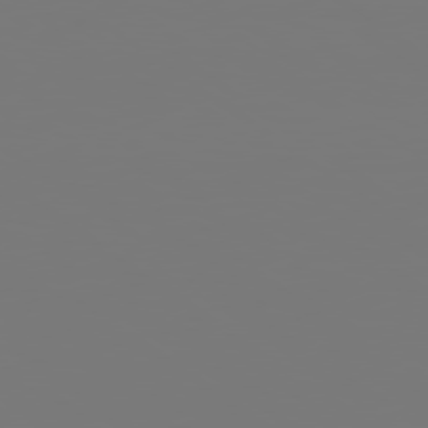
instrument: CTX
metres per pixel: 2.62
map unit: Hpe
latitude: 78.8569
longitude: -139.8772
